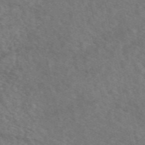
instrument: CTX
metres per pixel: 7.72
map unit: eAb
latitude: 50.4034
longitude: 117.7477
